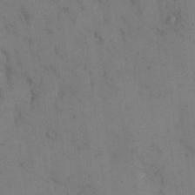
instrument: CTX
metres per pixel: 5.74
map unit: eHh
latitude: 10.0255
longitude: -63.1215
